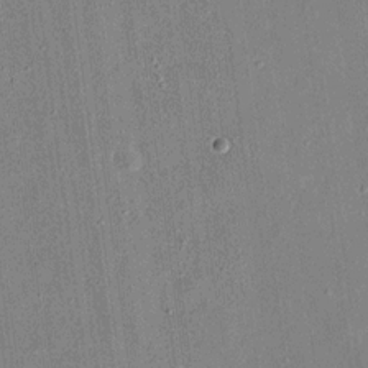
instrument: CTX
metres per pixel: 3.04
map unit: eHh
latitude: 17.6694
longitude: -70.6490
